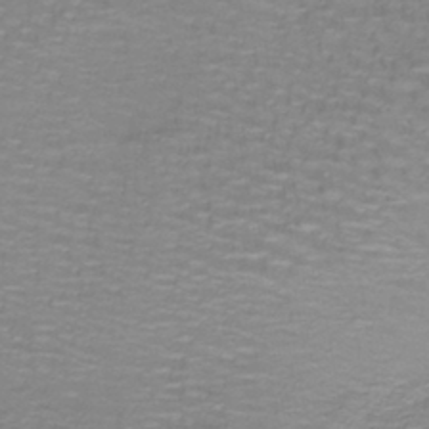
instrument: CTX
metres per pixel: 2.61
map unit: lHb
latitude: -40.8975
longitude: 57.0675
